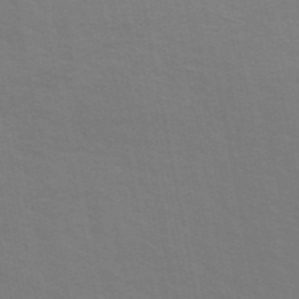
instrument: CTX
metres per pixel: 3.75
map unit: ANa
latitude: 48.0822
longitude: -76.4601
